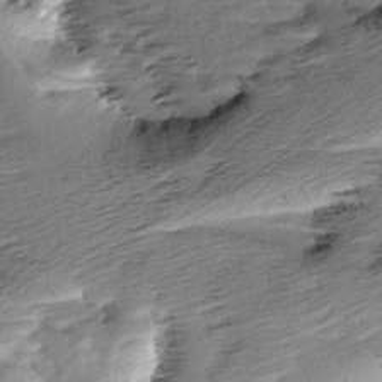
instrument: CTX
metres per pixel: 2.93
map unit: Aa
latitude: 6.5357
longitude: -137.2537
